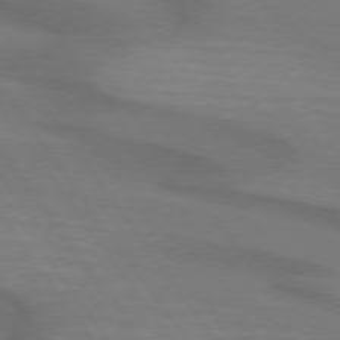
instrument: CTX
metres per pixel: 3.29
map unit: lApd
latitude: 74.1389
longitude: -63.8395
